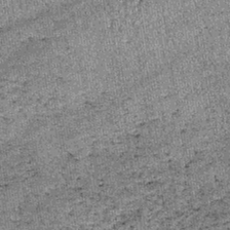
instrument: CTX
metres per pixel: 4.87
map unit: lHb
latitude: -39.2187
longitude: 67.2943
